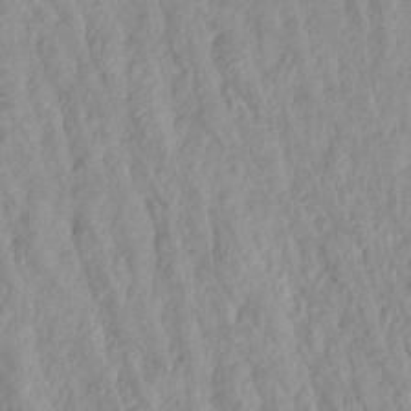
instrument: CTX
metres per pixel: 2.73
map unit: Aa
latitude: 17.8772
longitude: -146.4979
